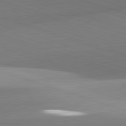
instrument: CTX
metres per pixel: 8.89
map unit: lApd
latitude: 81.9339
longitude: 135.6911
